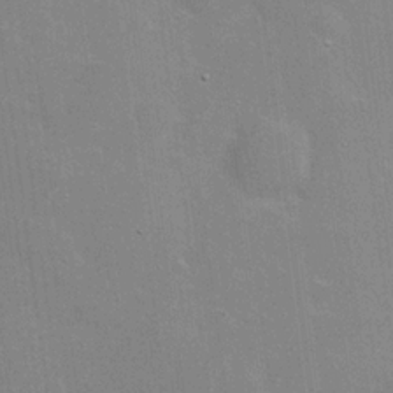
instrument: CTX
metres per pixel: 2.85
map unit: Hve
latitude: 17.6316
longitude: 151.3888
